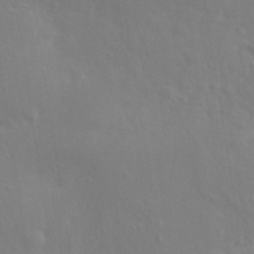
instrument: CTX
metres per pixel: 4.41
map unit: eHh
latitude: 31.3860
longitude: -58.4412
